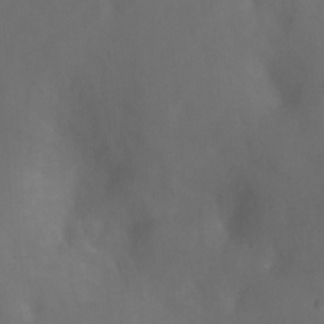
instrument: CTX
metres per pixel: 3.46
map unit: Nhu
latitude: -13.1242
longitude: -72.2712
